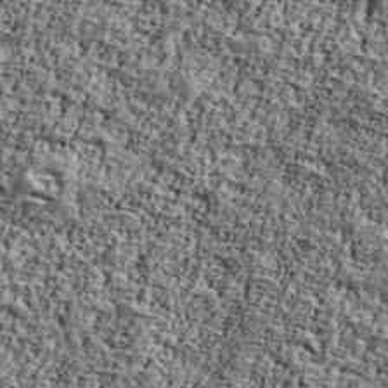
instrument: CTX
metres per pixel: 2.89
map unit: Ave
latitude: 42.0255
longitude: -110.3279
